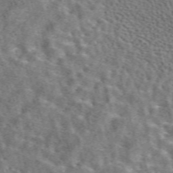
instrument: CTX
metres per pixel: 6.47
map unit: eAb
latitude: 44.2144
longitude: 111.5777
